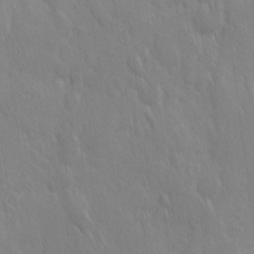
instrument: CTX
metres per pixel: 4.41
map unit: Ave
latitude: 9.6505
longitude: -104.4979
